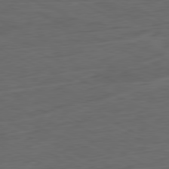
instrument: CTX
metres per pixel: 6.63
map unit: Ap
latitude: -81.4833
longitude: -75.4615
